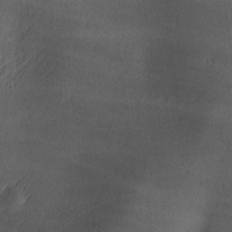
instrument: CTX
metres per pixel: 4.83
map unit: lAa
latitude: -6.1039
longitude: -121.1592
